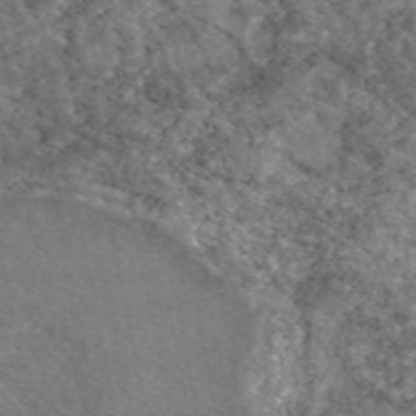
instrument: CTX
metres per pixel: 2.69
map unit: eAb
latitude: 48.8191
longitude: 113.7856
